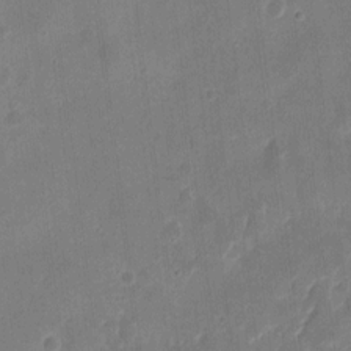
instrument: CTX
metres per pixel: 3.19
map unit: eHh
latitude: 9.0459
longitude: -73.2348
